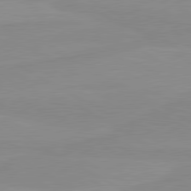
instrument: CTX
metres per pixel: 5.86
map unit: lApd
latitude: 80.3845
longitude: -176.2711
